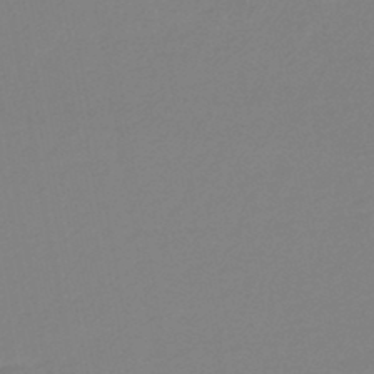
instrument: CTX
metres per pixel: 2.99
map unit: eHb
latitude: -45.1998
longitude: 88.3117
